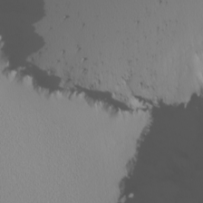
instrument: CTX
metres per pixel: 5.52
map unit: Nhu
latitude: -4.2172
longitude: -85.0459
